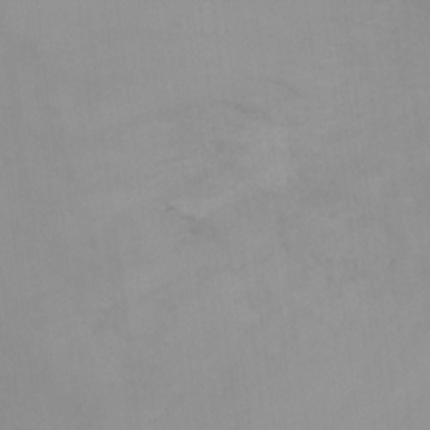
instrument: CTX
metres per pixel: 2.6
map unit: Ht
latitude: 3.8016
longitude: -28.7813
